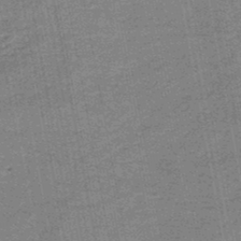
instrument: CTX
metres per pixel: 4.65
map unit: HNb
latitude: -47.2187
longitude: -36.2523
